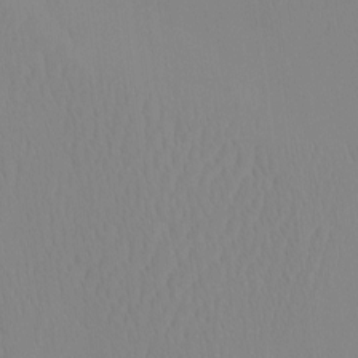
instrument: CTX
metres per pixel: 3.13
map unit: HNhu
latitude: -4.4440
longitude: 14.8219
